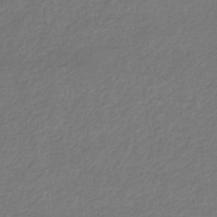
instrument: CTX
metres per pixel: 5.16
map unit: eHb
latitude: -32.7841
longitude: 70.4440
